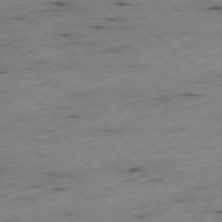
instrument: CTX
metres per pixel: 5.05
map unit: Ap
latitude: -77.8044
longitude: -89.5560
